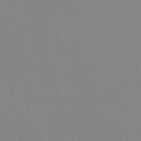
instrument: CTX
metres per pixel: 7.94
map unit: lHb
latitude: -46.9541
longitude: 60.6896
